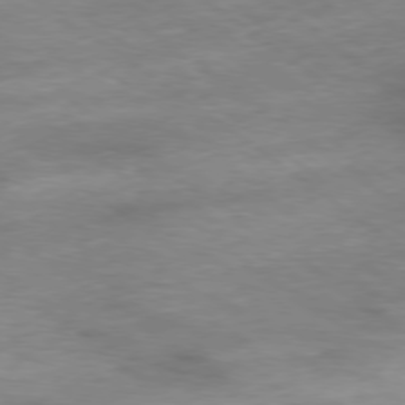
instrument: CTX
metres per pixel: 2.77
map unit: Ap
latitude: -78.9163
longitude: -91.4426
